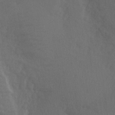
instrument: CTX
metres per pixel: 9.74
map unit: Hve
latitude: 14.0444
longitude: -91.1214
